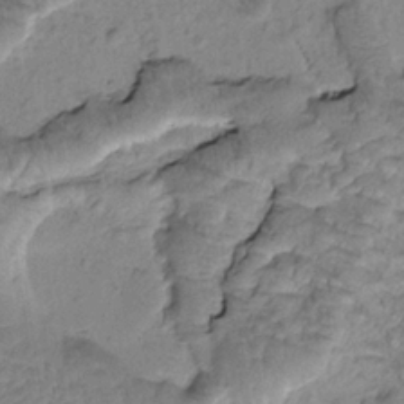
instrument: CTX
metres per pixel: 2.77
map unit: Htu
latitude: -0.7464
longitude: 172.9353
